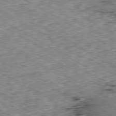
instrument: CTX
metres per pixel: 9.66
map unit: Ap
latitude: -80.3118
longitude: -50.4790
